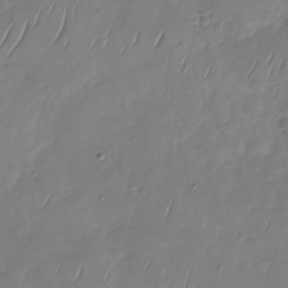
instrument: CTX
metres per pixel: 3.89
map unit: Nhu
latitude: -29.5777
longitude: -58.9325
